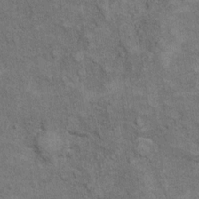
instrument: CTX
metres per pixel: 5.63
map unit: Hto
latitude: 9.9528
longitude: -36.7435
